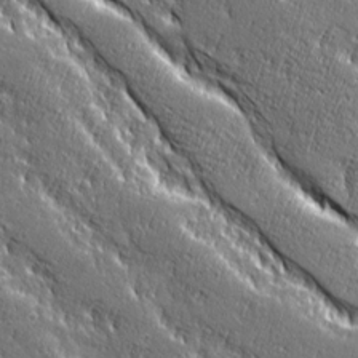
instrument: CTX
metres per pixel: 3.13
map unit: Ave
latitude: 20.4223
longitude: -135.6694
